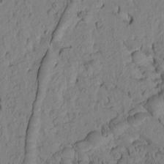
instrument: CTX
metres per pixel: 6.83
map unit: Htu
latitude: -2.5195
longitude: 172.0850
